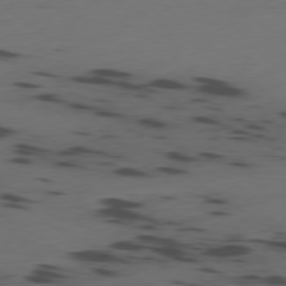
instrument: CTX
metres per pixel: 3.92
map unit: Ap
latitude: -79.4265
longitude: -61.8583
